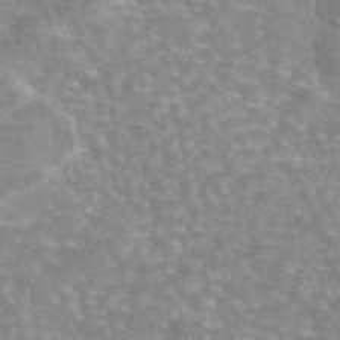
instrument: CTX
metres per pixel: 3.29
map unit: eAb
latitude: 45.1214
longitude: 105.6344
